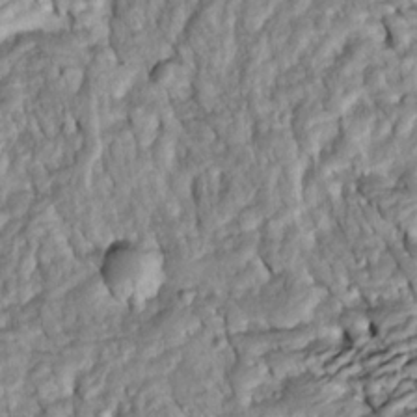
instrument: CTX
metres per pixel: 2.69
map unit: Htu
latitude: -5.6533
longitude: 153.7099
